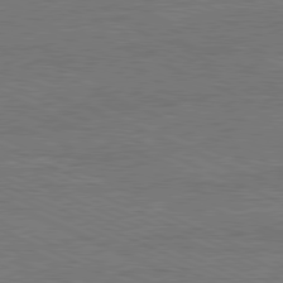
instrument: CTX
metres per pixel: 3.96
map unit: Ap
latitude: -81.8234
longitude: -85.1403
